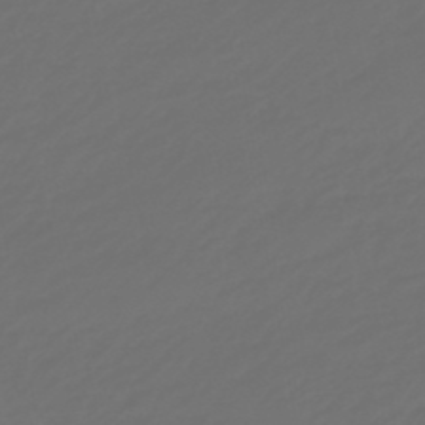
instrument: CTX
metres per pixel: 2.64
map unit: eHb
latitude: -47.7288
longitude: 85.0675
